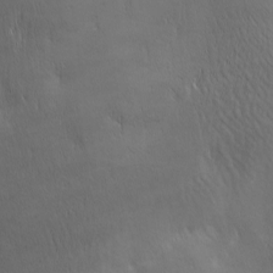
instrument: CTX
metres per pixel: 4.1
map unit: lAa
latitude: -6.4062
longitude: -121.8962
